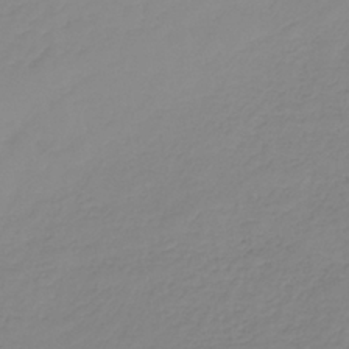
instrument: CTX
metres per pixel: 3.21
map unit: HNb
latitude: -35.6722
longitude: 51.4643
